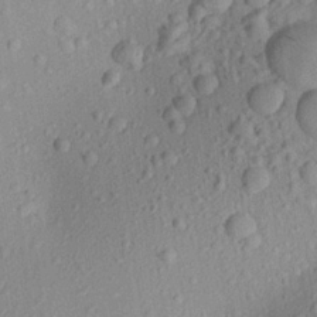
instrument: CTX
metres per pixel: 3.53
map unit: Aa
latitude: 21.8961
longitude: -143.1970
